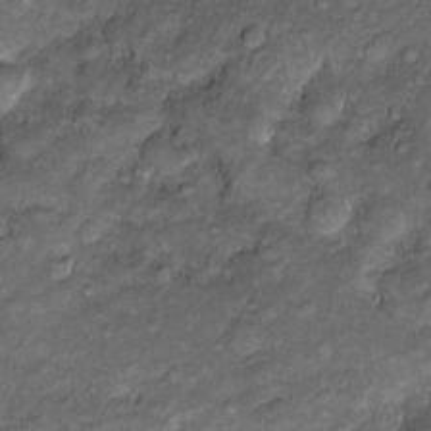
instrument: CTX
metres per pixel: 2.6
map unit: Htu
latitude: -6.6329
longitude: 157.8989
